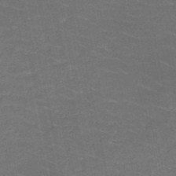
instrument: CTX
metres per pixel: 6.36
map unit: HNb
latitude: -50.3306
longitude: -48.3656
